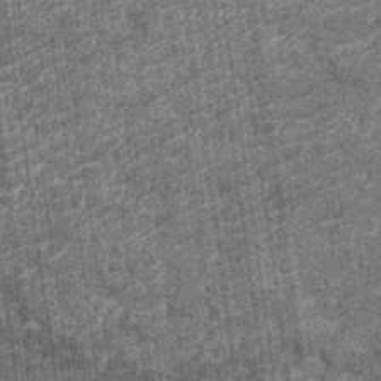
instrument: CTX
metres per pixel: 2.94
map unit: Nhu
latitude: -12.8786
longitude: -22.1200
